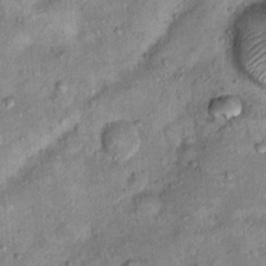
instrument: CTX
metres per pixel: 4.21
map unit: Hto
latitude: 10.7057
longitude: -37.8961
